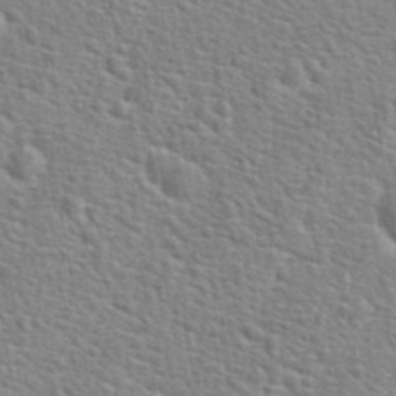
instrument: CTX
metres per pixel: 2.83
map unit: Hto
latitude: 24.1766
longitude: -48.6113
